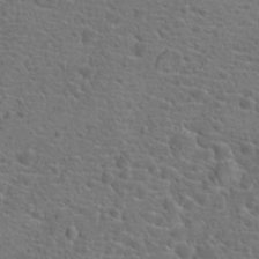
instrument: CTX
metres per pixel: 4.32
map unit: Hto
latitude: 18.5923
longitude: -42.2712
